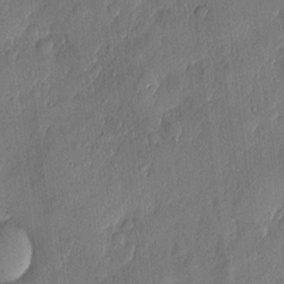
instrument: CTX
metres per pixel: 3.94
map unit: eHh
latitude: 5.4048
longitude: -73.1404
